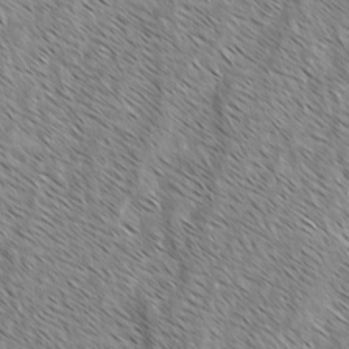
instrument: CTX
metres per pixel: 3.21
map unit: lAvf
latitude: -2.1038
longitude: -113.5938
